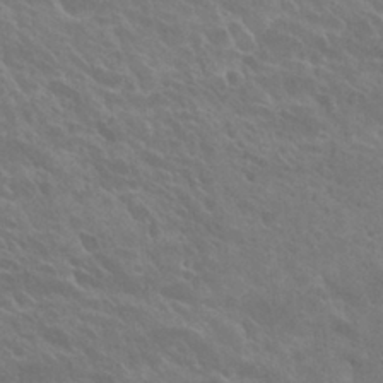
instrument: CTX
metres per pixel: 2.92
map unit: Hto
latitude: 26.9892
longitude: -39.8016
